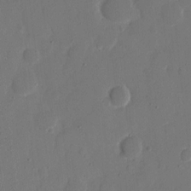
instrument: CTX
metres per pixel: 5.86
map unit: eHh
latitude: 9.2726
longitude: -67.8772
